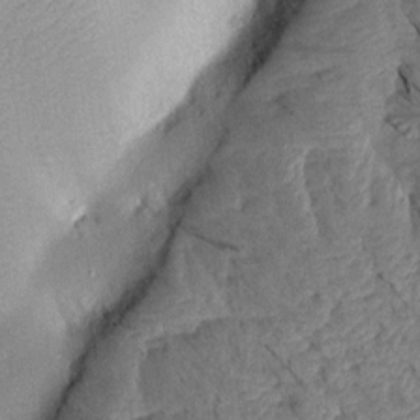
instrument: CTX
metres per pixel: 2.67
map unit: Aa
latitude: 15.4616
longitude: -146.6869
